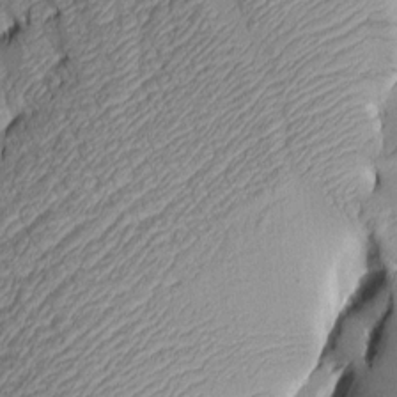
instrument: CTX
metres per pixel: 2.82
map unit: Aa
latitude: 7.1970
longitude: -128.6490
